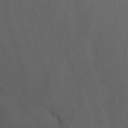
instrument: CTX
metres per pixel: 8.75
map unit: Nhu
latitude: -7.7666
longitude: -81.7450
